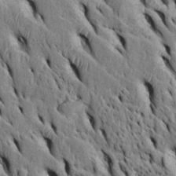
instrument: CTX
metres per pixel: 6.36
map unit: Htu
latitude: -3.5966
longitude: 151.7666
